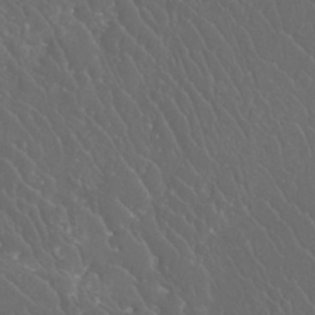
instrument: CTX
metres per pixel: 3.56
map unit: Htu
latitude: -11.6911
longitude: -73.3293
